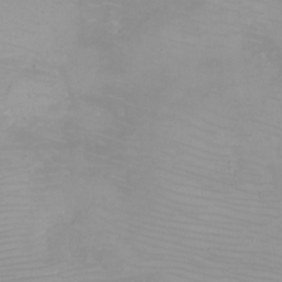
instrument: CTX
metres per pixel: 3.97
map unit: eHh
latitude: -6.1605
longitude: -79.7261
